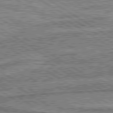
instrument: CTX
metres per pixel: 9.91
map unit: lApd
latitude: 80.2333
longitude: 173.0108
